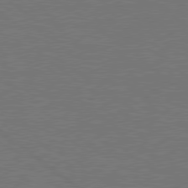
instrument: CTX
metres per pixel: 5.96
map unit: Hpe
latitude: 78.9892
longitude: -123.9528
